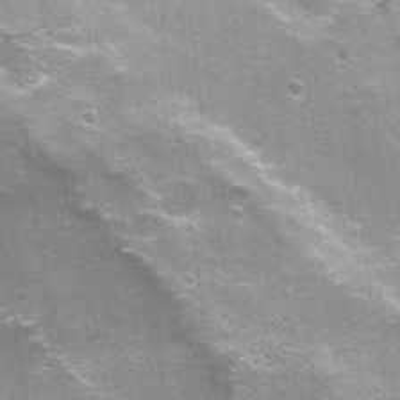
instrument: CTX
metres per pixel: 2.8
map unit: Nhu
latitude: 1.7449
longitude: -17.1403
